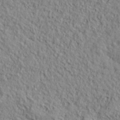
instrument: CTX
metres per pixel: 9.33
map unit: lHvf
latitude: 38.9136
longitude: -91.0270
